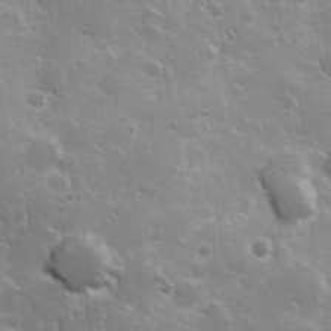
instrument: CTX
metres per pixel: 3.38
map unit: Hve
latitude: 23.8394
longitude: 146.9353
